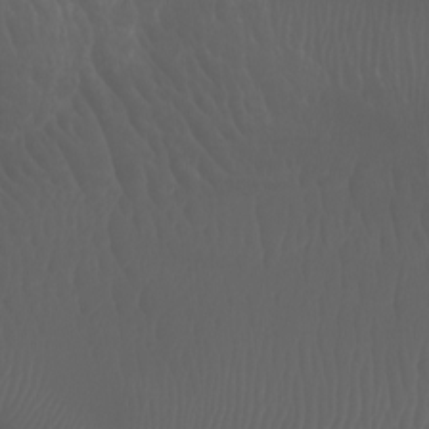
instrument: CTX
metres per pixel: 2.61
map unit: Htu
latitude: -7.3887
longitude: -71.1592
